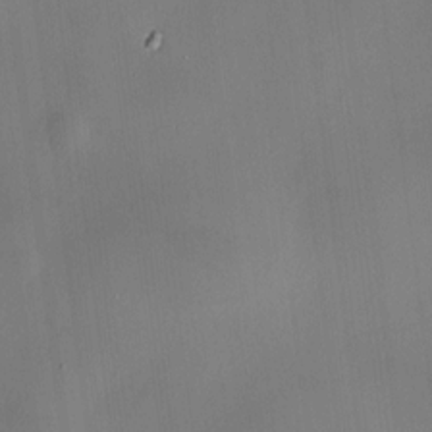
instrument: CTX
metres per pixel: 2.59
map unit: HNhu
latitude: 9.8017
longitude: 10.1606
